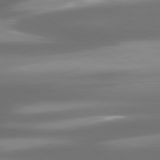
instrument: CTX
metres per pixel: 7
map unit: lApd
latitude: 80.2711
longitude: -138.8002
